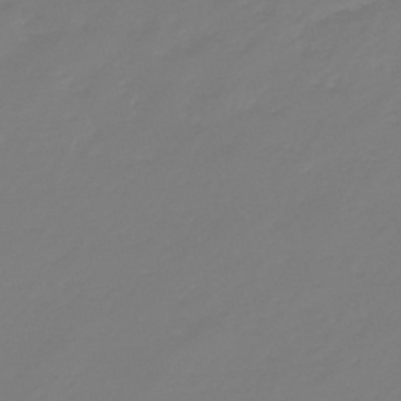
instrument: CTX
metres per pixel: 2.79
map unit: eHb
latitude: -46.2739
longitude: 82.8219
